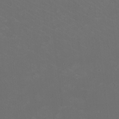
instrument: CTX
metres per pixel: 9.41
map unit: HNhu
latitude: 1.0080
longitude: -1.6882
